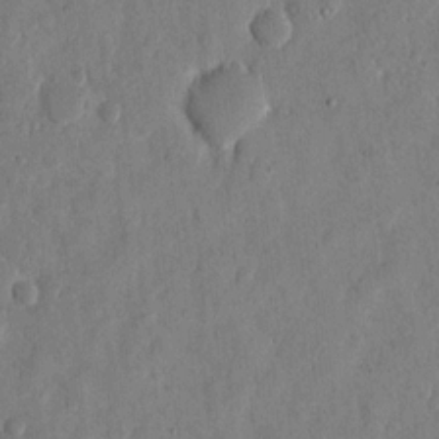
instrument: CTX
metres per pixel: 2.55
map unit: eHh
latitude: 12.7624
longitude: -68.2145
